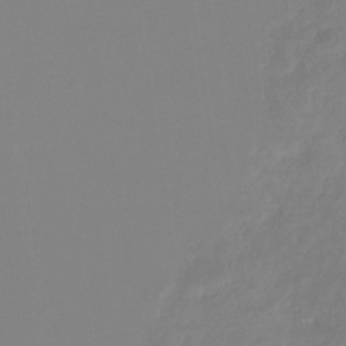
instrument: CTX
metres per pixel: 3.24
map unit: eHb
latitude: -29.9745
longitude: 70.8786
